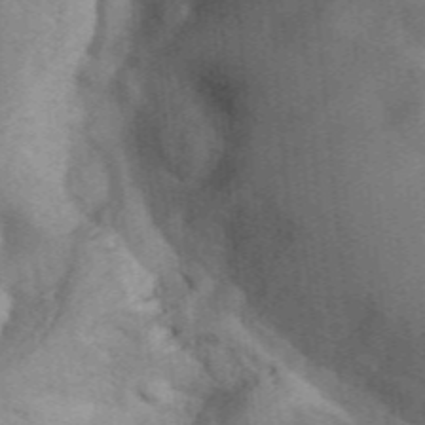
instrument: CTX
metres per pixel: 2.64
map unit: eHh
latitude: 39.5749
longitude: -55.8583
